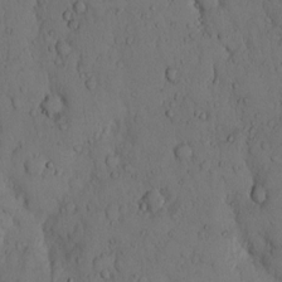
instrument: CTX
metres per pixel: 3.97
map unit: Hto
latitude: 9.2348
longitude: -57.4804
